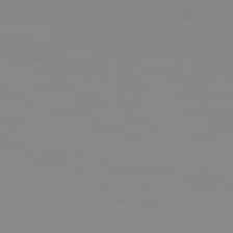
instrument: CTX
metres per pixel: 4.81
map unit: Hpe
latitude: 74.5357
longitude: -128.0633
